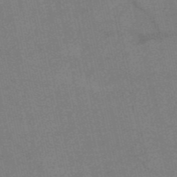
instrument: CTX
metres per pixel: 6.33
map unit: HNb
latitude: -52.9352
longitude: -46.3090
